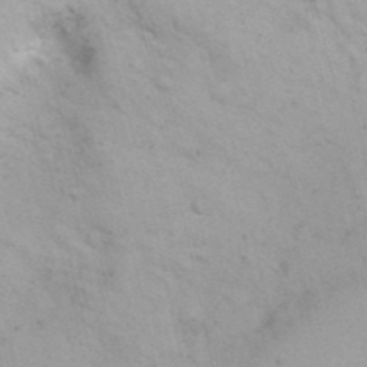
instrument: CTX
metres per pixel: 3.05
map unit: Nhu
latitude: 26.2145
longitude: -69.6694
